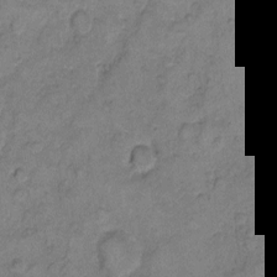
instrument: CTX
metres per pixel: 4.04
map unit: eHh
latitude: 9.9717
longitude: -64.1200
